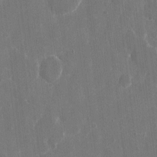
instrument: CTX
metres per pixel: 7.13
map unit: eHh
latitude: 8.4412
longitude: -68.1011
